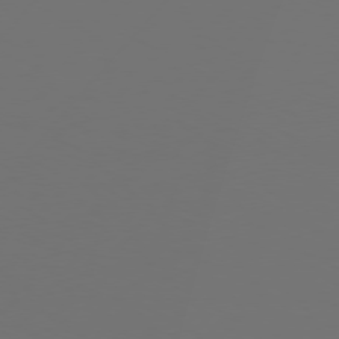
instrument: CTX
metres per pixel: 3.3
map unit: Hpe
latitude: 75.4615
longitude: -128.1956
